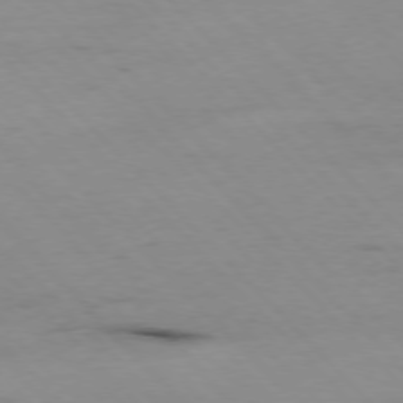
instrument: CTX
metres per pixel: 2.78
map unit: Hpe
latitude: -77.1242
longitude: 12.5952
